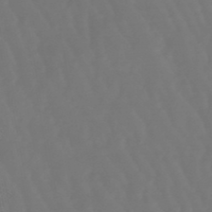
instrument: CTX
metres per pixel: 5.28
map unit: lHb
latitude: -47.3131
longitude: 79.0297
